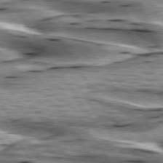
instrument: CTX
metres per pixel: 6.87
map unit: lApd
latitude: 75.7261
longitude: -59.9339
